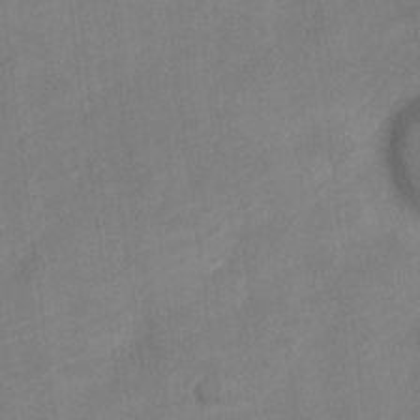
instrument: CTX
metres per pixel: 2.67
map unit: Nve
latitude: -18.9920
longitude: 108.1795
